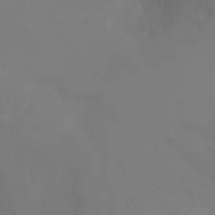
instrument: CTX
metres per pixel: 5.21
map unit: Ht
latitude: -11.4832
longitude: -34.5545
